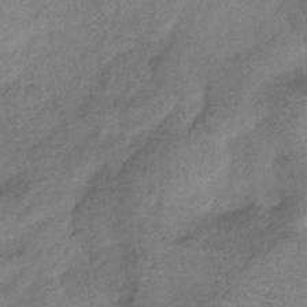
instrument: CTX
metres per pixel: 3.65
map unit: HNhu
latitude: -42.2361
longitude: 90.5763
